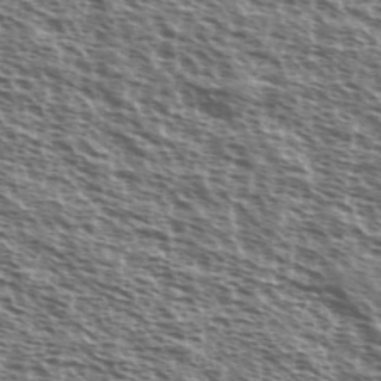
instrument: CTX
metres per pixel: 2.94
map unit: Ave
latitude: 37.9906
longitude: -111.5560
